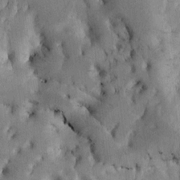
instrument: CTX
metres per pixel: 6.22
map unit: Htu
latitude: -3.2753
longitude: 169.0486
